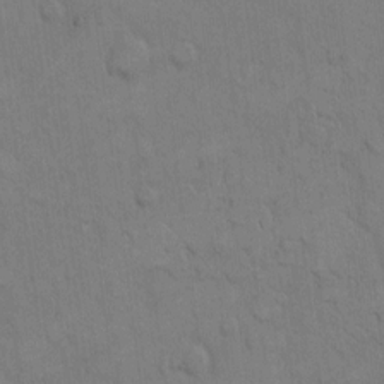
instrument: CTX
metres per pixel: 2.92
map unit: Hto
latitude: 8.5357
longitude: -61.0458
